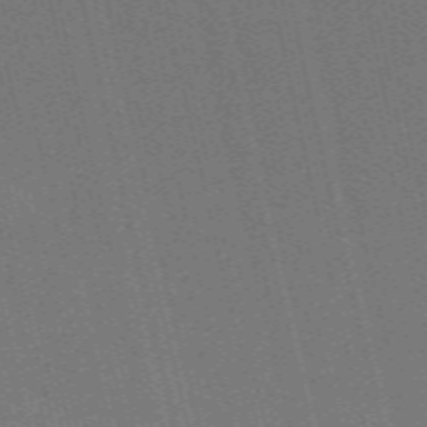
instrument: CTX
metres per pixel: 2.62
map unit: ANa
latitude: 51.6693
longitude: -70.7246
